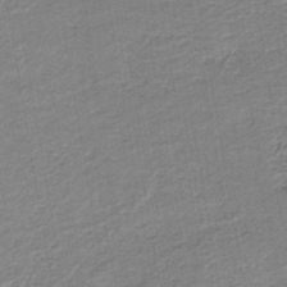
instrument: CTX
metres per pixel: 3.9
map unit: HNb
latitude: -41.1431
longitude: 50.8597
